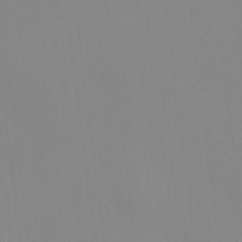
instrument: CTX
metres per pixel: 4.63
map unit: HNhu
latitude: 7.4426
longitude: 12.5763
